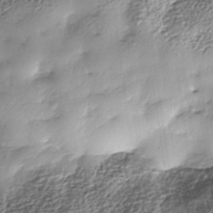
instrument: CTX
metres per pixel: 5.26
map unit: Nhe
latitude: -37.8422
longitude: -148.3278
